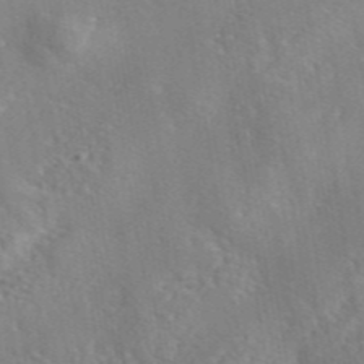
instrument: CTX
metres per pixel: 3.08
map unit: eAb
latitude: 45.5371
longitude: 109.3887
